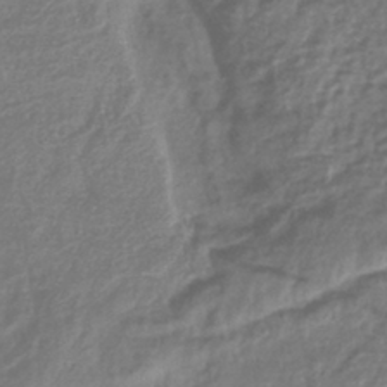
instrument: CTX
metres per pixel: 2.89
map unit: lHb
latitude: -41.8611
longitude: 75.7289
